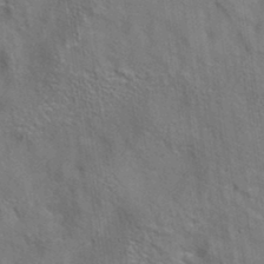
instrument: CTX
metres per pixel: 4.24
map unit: eAb
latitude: 35.0458
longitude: 111.8422
